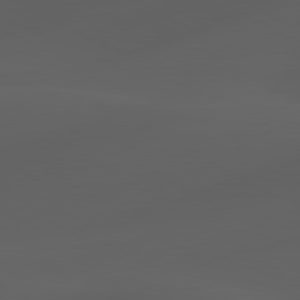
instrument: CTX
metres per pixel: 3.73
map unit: lApd
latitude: 80.1200
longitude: -89.7828
